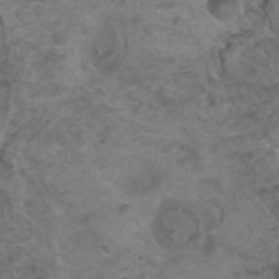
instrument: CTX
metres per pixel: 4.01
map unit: HNhu
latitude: 6.9703
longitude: -0.8947
